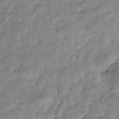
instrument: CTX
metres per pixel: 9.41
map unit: Hve
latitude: -30.7841
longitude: 90.8597
